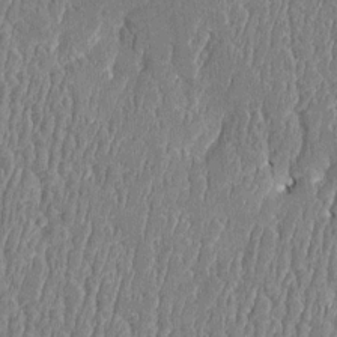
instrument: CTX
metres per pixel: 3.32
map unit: Htu
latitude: -5.5399
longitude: 176.1417
